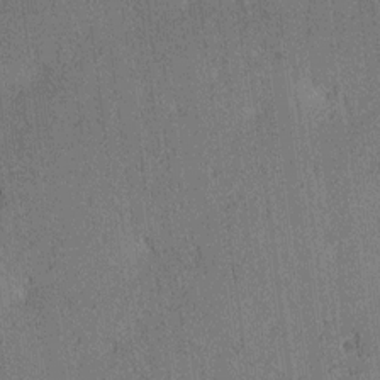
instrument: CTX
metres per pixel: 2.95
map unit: lAa
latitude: 12.6680
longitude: -107.6505
